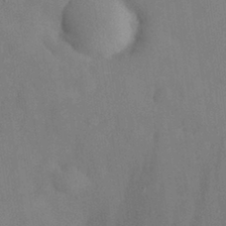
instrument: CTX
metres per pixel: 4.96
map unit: eHh
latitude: 30.2145
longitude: -72.1578
